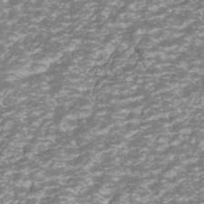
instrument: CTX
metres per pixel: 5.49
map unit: ANa
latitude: -42.5384
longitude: 108.3684
